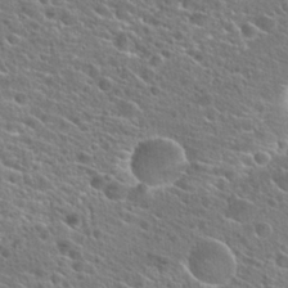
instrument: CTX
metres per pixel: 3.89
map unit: Hto
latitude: 25.8394
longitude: -44.4034
